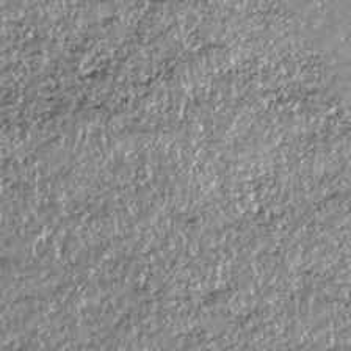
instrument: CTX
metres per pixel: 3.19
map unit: HNhu
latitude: -37.1998
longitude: 33.6533
